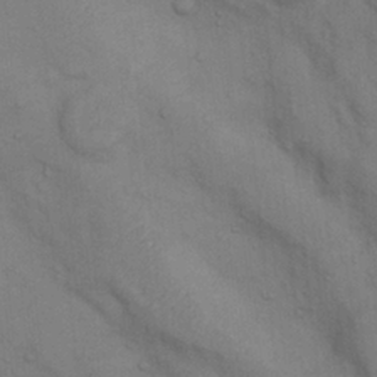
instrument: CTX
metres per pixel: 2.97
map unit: Nhu
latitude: 7.9150
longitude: -24.3656
